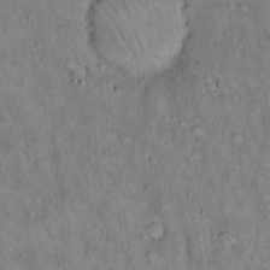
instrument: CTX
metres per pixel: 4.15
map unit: Hto
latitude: 14.9703
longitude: -59.3860
